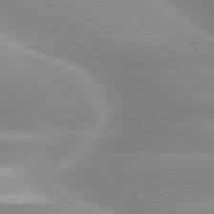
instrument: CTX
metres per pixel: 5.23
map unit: lApd
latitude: 79.8584
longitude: -117.6505
